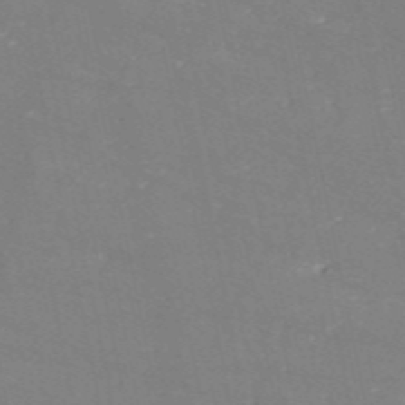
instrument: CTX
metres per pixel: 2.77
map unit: HNb
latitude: -54.4629
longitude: -38.1011
